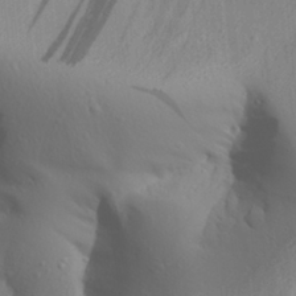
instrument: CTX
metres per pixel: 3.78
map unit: Aa
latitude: 28.9891
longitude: -132.9703
